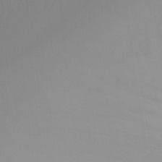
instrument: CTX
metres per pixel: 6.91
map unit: Htu
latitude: -15.3510
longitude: -47.1781
